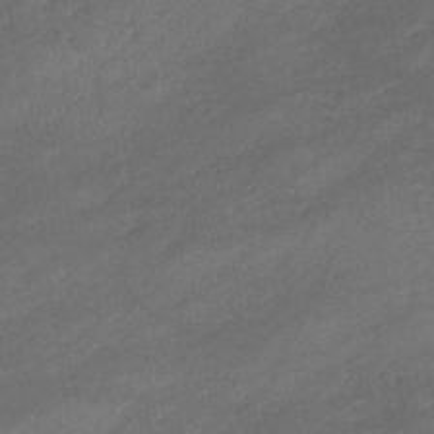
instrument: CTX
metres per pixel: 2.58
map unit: lHb
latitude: -38.9731
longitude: 68.4629
